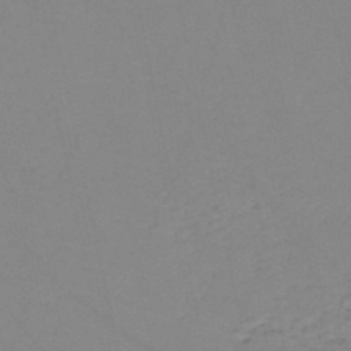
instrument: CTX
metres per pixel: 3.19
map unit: HNb
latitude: -50.1606
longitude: -51.4615
